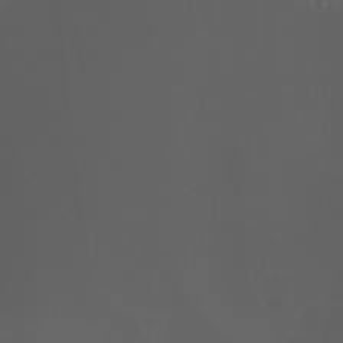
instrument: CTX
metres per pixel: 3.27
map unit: Htu
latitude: -5.2565
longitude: -73.5560
